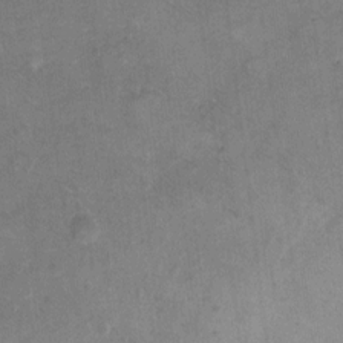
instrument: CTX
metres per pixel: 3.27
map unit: eHh
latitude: 9.9528
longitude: -64.6679
